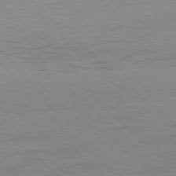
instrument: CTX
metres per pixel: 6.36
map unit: Ap
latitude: -77.8044
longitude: -81.4426
